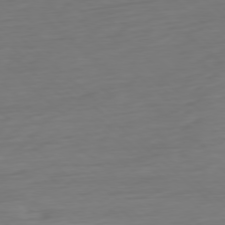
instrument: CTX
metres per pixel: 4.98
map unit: Ap
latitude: -78.1228
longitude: -77.3859
